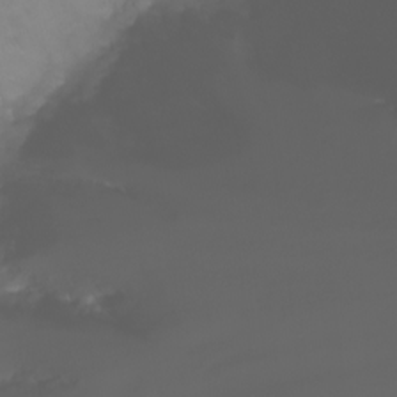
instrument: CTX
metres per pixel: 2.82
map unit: Nhu
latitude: -7.8989
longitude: -83.7071
